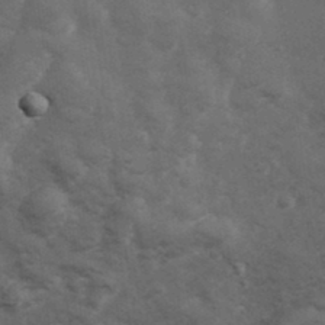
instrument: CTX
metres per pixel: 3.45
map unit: Hve
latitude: 33.3860
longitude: 151.1431
